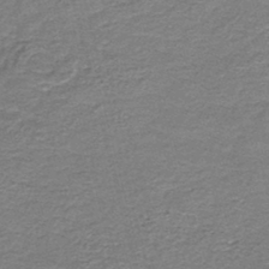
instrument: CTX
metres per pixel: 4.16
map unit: HNb
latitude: -44.4251
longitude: 51.2565
